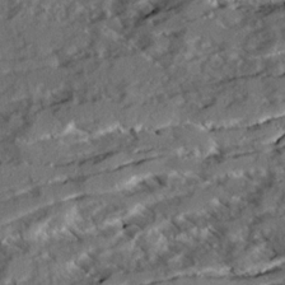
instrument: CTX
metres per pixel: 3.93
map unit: Ave
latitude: 20.9514
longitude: -129.8394
